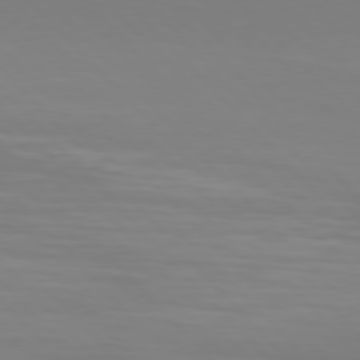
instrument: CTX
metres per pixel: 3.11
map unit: Hpe
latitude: 77.1592
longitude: -174.7246
